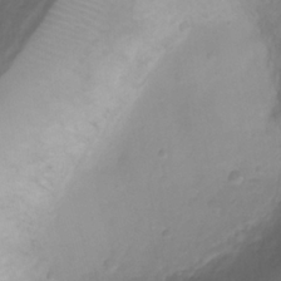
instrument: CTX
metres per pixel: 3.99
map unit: Ht
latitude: -0.9542
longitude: -19.8016
